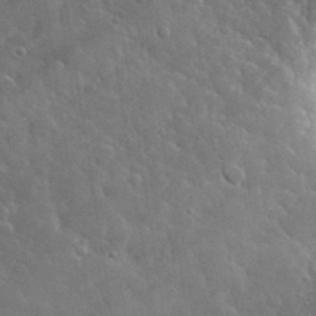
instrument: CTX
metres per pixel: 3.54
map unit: lHvf
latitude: 33.8205
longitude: -86.7246
